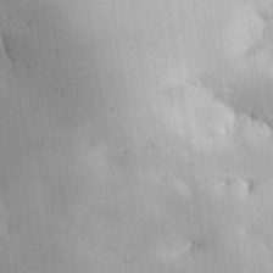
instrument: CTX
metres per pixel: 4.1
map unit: lHvf
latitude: 31.4805
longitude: -92.1577
